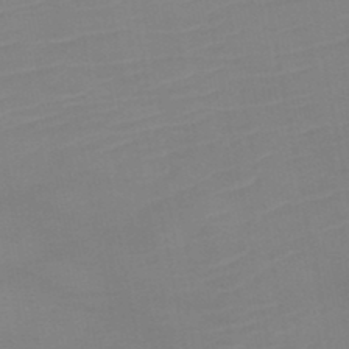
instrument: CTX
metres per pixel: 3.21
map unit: HNb
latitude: -45.5210
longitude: -44.1389
